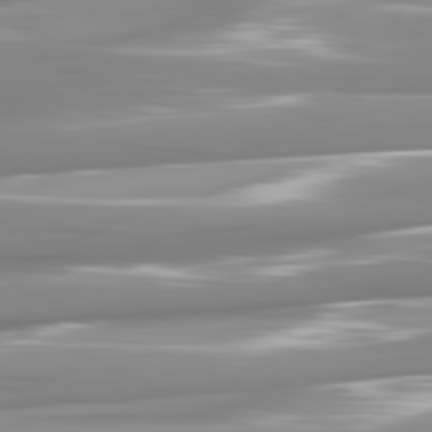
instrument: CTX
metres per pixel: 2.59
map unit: lApd
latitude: 81.4615
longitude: -141.2537
